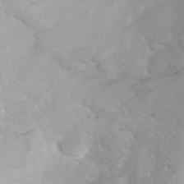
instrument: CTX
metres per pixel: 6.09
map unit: ANa
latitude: 45.1403
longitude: 37.2565
